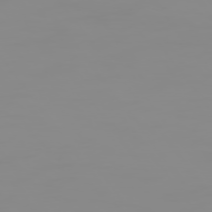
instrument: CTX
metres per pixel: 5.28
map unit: Hpe
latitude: 74.7813
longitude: -128.6301
